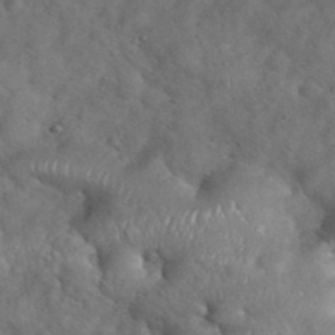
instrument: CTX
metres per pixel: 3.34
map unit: eHh
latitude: 39.1970
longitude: -57.1403
